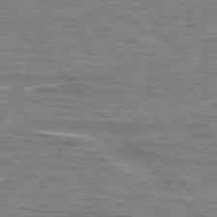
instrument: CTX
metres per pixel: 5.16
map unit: lApd
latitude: 76.5168
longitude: -81.2159
